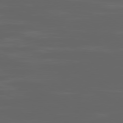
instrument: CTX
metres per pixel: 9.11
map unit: Ap
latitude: -79.9556
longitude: -93.8772
